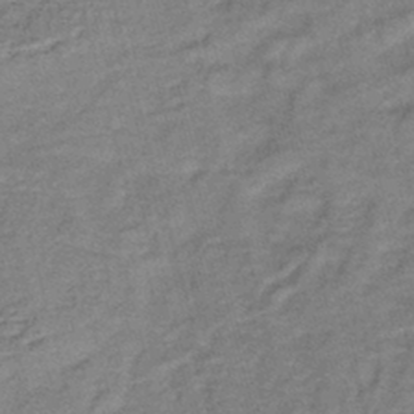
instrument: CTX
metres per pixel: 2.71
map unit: lHb
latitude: -40.4251
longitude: 75.9178
